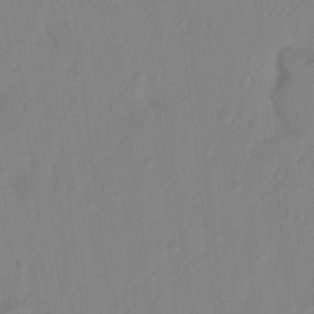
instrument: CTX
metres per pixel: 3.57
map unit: Hto
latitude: -8.4629
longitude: -43.5182
